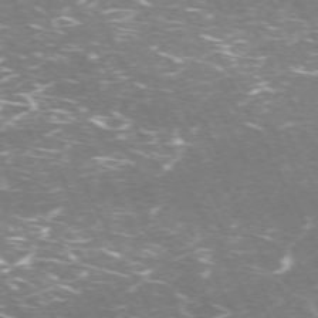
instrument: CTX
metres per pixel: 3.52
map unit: Hpe
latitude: -71.4077
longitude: 8.8030
